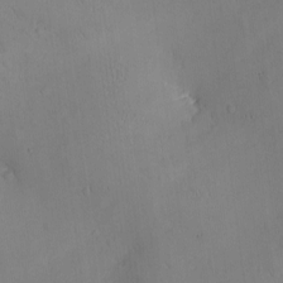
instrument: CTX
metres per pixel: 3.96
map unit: eHh
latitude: -8.9731
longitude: -66.1577
